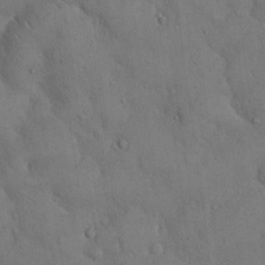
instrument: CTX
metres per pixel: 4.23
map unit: Hto
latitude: 14.6491
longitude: -59.6505
